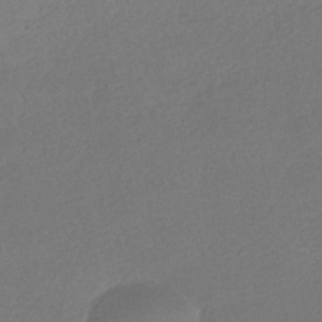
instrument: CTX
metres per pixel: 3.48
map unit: HNhu
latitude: -40.2928
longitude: 94.9919
